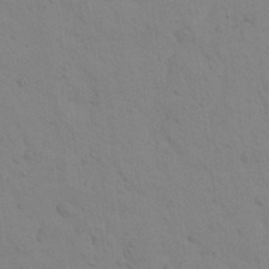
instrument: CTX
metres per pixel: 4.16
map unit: Aa
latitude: 23.1025
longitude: -148.5924
